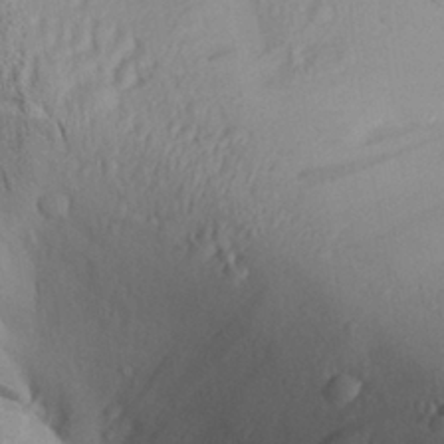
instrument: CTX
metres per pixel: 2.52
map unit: Aa
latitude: 28.9325
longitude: -134.2333
